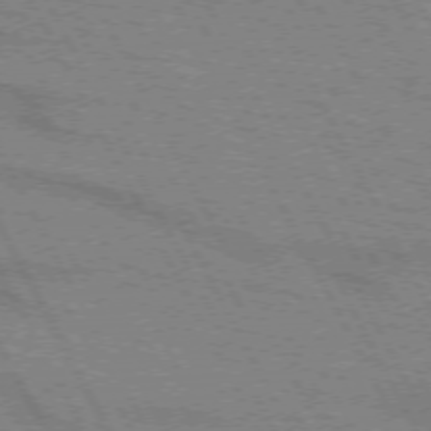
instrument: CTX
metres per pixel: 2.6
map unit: lApd
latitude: 71.9339
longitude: -56.1955
